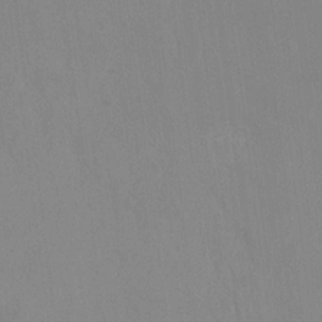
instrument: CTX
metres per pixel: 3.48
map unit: HNhu
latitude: 7.4993
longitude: -1.6505
